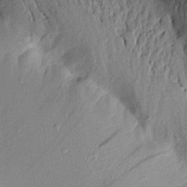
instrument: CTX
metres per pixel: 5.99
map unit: Aa
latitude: 16.8191
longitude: -146.7247
